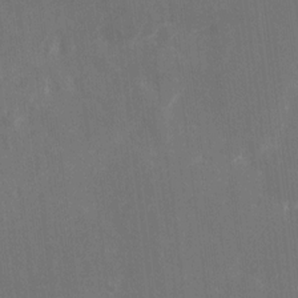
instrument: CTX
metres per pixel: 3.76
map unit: eHh
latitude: 9.2348
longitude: -71.5182
